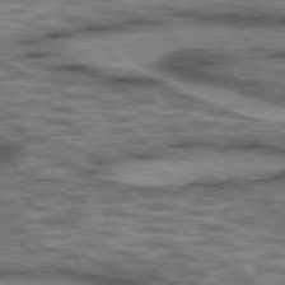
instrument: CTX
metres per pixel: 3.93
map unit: lApd
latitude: 75.4993
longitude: -48.4790
